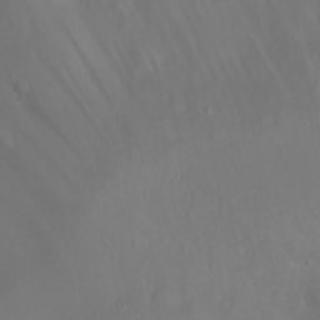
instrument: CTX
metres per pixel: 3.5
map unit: eHh
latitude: 24.1011
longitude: -64.1578
